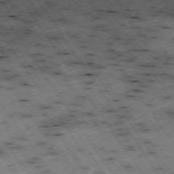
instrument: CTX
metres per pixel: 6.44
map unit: Hpe
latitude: -74.1417
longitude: 3.5210
